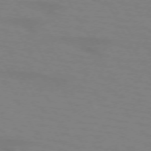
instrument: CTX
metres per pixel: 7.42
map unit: lApd
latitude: 72.2712
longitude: -57.0647
